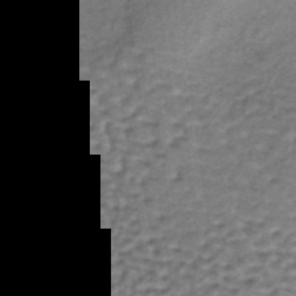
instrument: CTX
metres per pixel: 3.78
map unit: lHb
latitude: -36.9919
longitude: 60.3306
